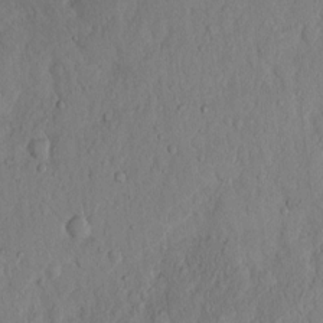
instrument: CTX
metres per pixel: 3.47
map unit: Hto
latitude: 12.4034
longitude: -56.1388
